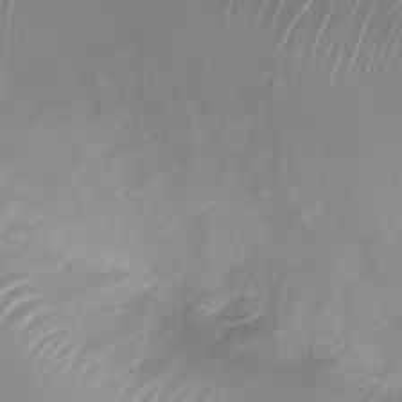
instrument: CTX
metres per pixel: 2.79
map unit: Nve
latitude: -19.0864
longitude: 106.6708
